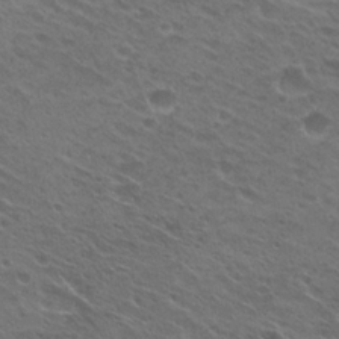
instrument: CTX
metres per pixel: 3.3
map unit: Hto
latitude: 24.5356
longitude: -30.3845
